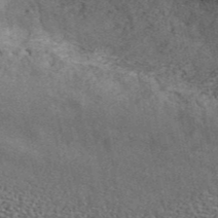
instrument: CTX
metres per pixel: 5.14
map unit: ANa
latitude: 45.1781
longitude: 45.4265
